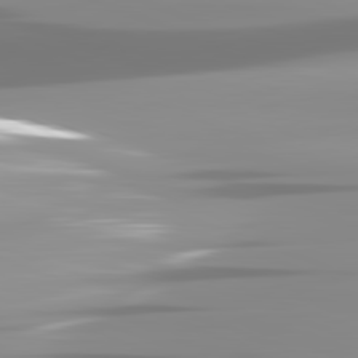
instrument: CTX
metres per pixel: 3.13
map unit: lApd
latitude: 82.1388
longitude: -139.1403
